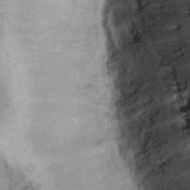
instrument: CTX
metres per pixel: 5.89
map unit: eHh
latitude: 13.8017
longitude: -62.9136
